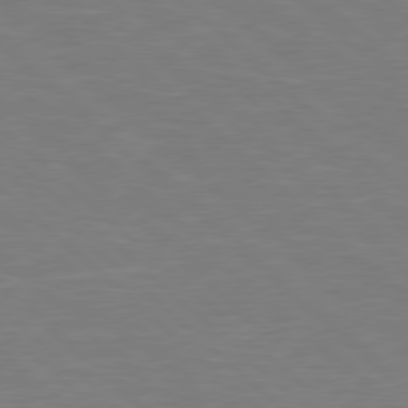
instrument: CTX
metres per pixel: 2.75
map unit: Hpe
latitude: 78.4790
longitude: -149.8583
